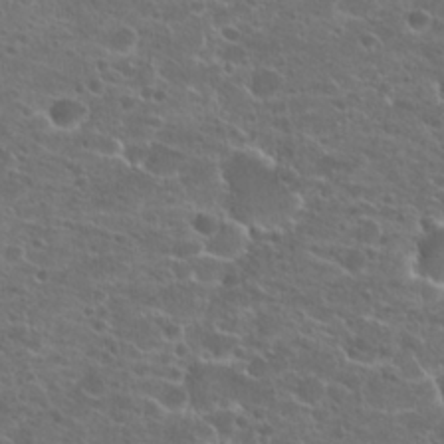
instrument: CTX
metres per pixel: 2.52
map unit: Hto
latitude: 22.3278
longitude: -41.0458
